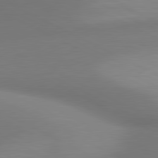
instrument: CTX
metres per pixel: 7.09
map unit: lApd
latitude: 80.7813
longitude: 132.0094
